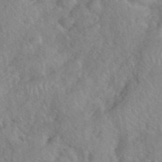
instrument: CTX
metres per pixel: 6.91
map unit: eHh
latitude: 40.3089
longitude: -56.3656
